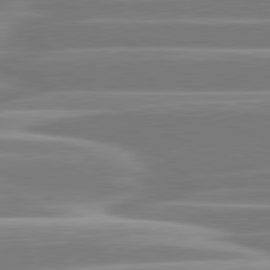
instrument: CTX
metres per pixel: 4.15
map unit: lApd
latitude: 80.7813
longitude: -129.2348
